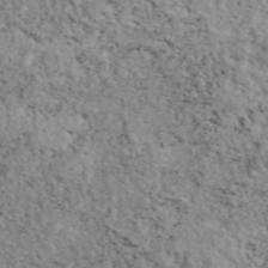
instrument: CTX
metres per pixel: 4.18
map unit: eAb
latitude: 44.4412
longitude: 113.8611
